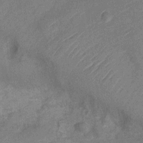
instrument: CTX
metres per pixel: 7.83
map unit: Nve
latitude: -18.9542
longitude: 108.4818
